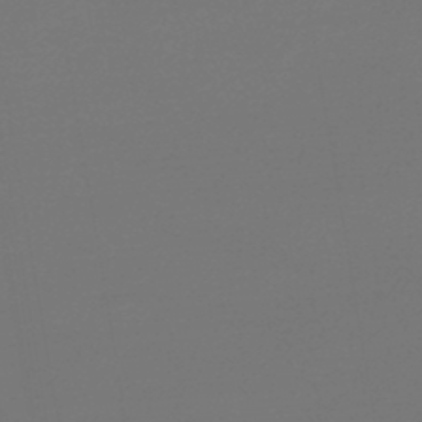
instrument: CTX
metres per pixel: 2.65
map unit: lHb
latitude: -46.2172
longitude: 60.6518
